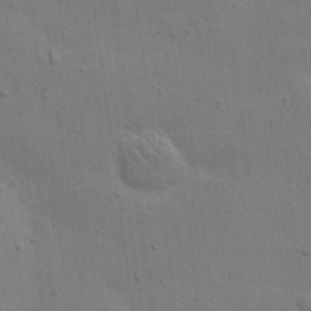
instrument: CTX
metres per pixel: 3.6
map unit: eHh
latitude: 20.4790
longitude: -62.3090
